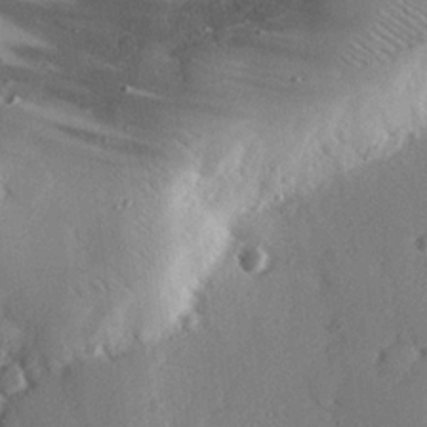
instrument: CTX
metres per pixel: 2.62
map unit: eHh
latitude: 22.7435
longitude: -89.9151
